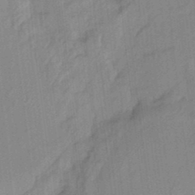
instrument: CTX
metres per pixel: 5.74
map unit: HNhu
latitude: 14.5546
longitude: 10.5952
